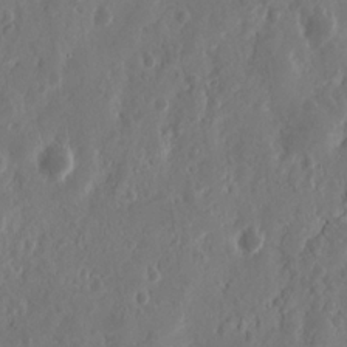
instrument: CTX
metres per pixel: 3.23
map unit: Nhu
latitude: 13.9339
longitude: -73.1215
